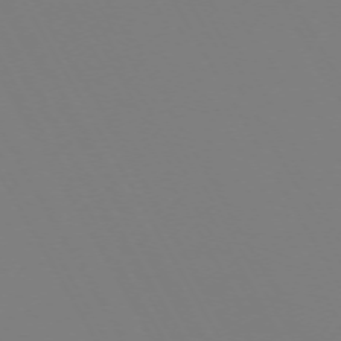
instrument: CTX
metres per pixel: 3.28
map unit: Hpe
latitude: -72.7652
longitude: 10.2551
